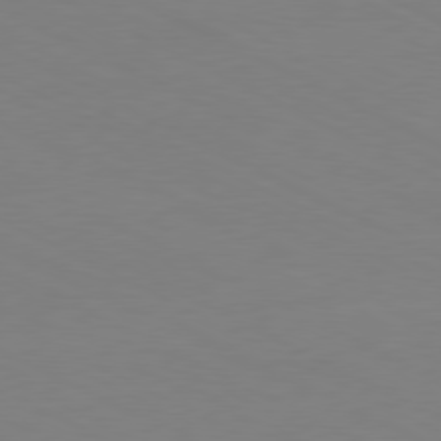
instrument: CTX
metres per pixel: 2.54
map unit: Ap
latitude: -80.8786
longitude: -94.7435
